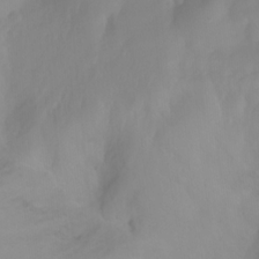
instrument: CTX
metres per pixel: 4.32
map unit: Nhu
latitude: -11.6344
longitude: -64.9136
